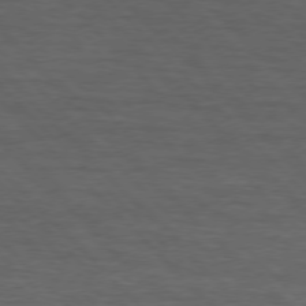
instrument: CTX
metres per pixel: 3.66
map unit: lApd
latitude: 75.4426
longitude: -83.0080
